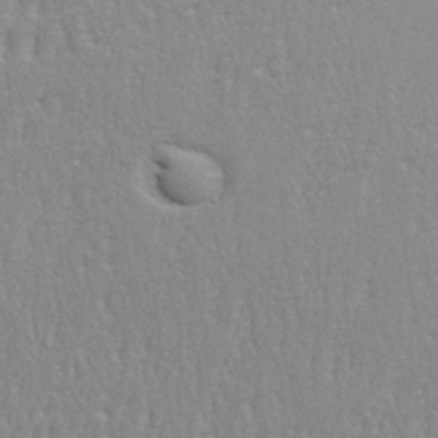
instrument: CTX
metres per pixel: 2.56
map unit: eHh
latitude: 33.3671
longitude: -132.2145
